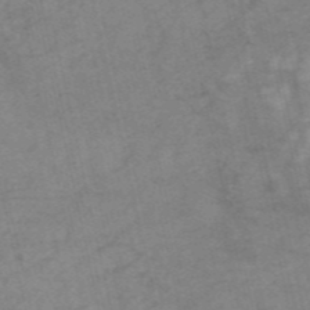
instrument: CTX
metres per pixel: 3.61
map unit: HNb
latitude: -54.5196
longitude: -43.6883
